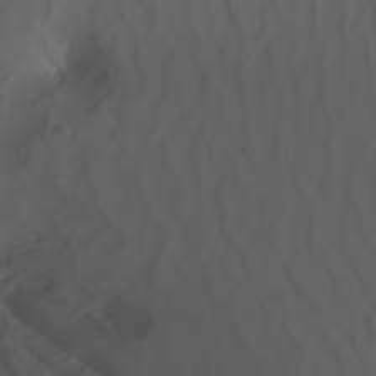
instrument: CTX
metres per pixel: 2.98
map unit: Nhu
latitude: -8.5952
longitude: -80.2900
